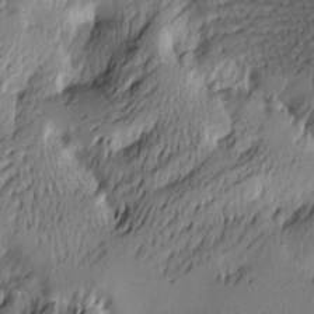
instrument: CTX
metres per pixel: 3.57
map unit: Htu
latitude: -2.2361
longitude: -176.8191
